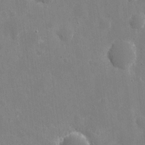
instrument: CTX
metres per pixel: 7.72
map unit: eHh
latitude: 9.9528
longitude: -70.1200
